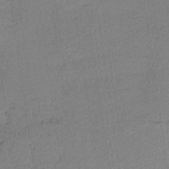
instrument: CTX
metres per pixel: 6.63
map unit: lHb
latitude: -34.4062
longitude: 62.8597
